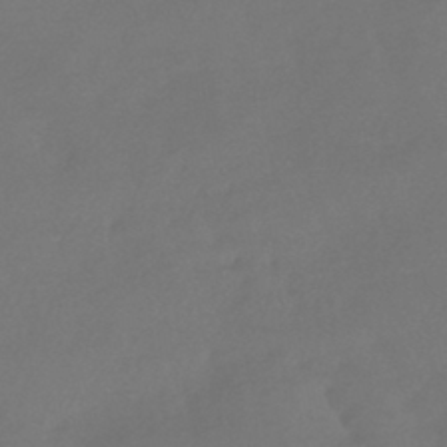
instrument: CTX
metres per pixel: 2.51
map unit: HNhu
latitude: -43.1242
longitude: 92.0283
